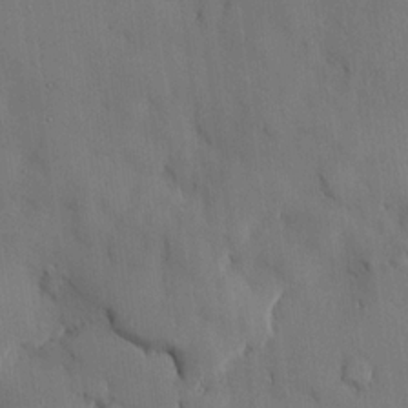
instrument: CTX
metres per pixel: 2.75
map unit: HNhu
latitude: 14.8947
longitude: 11.7478
